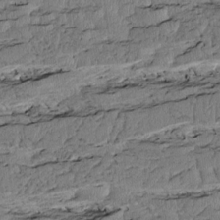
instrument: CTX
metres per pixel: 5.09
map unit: Htu
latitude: 3.9339
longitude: 151.3321
